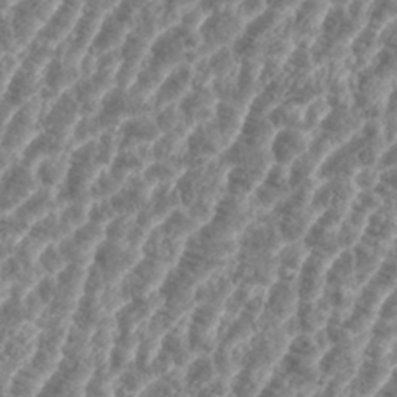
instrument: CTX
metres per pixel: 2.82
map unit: eHh
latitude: 35.6127
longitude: -135.9906
